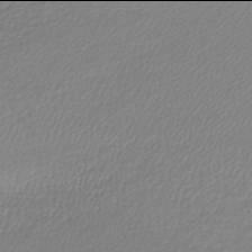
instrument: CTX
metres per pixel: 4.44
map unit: lHb
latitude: -42.0094
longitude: 69.1053
